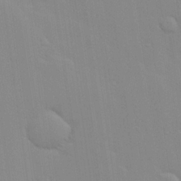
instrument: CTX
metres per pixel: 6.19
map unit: Hve
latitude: 24.8191
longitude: -91.4049
